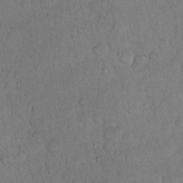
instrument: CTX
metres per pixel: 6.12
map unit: eHh
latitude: 22.3278
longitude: -58.5357
